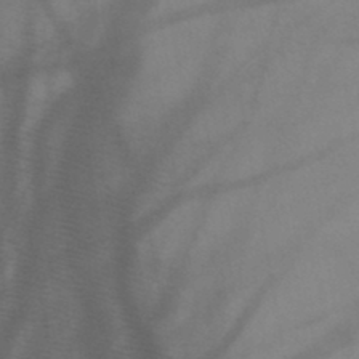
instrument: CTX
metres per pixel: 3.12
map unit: HNb
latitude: -45.4454
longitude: -41.0647
